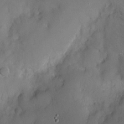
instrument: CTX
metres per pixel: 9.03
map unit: Nhe
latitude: -2.6329
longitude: -59.5749
